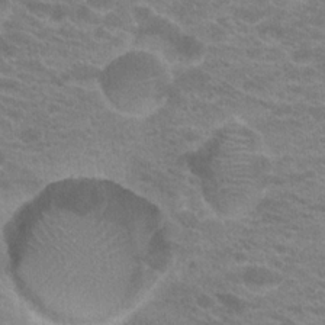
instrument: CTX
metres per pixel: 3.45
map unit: Hto
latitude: 20.3845
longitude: -37.4238
